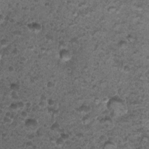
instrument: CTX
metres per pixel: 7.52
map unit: Nhu
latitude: 3.5749
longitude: -14.6491
